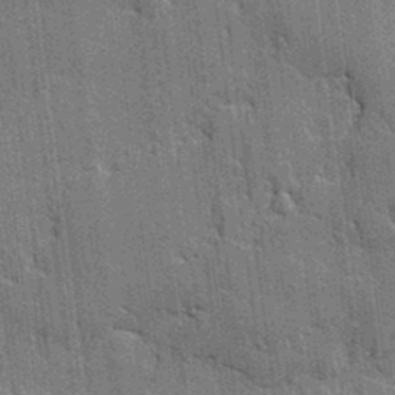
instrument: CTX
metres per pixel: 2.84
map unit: lAvf
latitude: -0.8975
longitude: -107.6694
